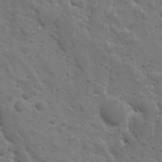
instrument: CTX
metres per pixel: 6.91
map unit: Ave
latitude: 10.6869
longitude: -104.0822
